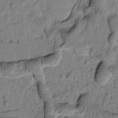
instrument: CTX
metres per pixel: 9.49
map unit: Htu
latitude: -2.1605
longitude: 172.2928
